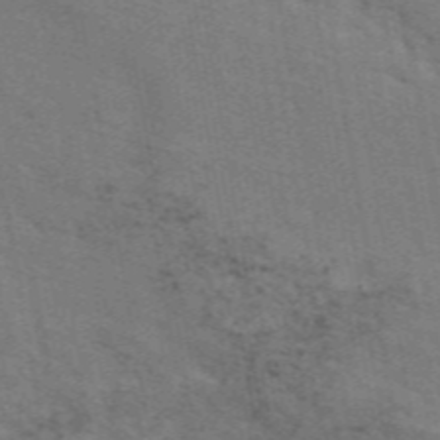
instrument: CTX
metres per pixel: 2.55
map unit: ANa
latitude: 50.3656
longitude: -81.2537
